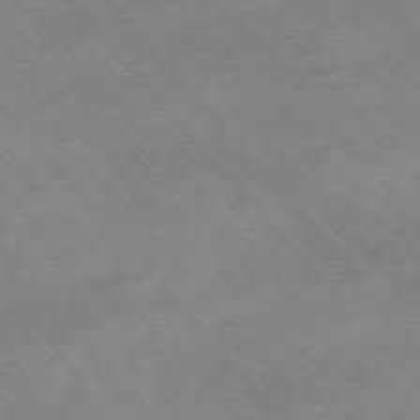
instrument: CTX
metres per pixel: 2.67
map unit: Hpe
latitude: -76.8030
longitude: -18.3278
